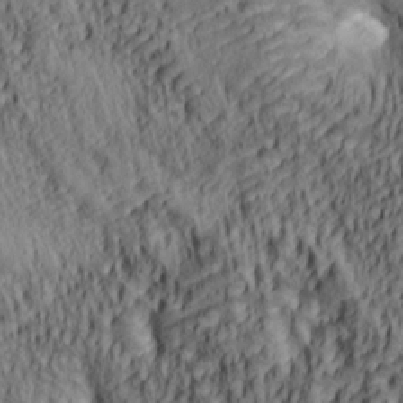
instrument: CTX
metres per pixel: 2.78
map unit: lAa
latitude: 5.5749
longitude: -115.0269
